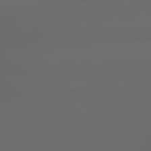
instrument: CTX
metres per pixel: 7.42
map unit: lApd
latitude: 79.0837
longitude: -166.8380
